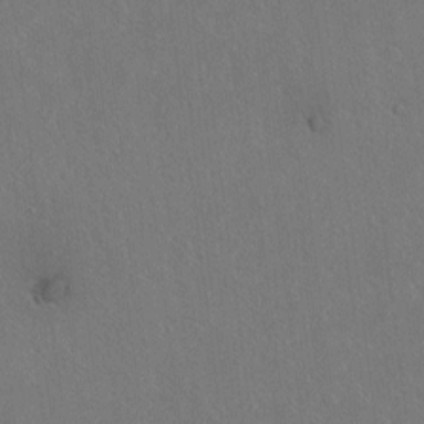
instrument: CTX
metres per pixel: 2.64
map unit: lAvf
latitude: 8.2712
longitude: 168.3684
